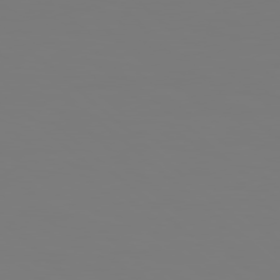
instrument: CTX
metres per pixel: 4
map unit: Hpe
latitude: 78.2901
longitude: 178.1228
